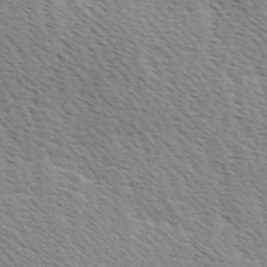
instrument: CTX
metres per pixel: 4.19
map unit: Ave
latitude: 0.4790
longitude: -115.1214
